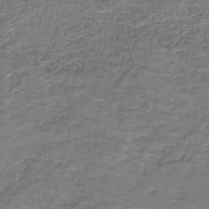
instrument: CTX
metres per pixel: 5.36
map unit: eAb
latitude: -37.1998
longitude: 52.5006
